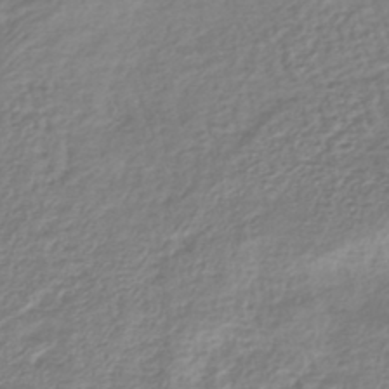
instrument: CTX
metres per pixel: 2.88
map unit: lHb
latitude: -40.1228
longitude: 71.5777
